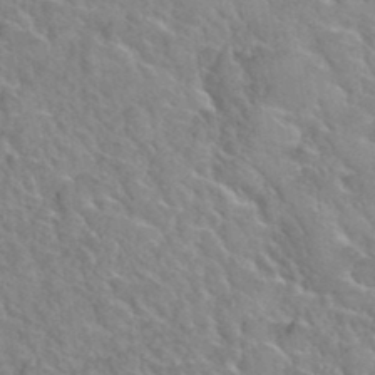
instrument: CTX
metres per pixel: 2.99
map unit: Hto
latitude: 35.8961
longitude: -47.4427
